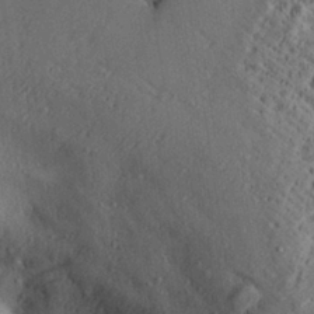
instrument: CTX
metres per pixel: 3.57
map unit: Aa
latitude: 28.4223
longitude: -131.4238
